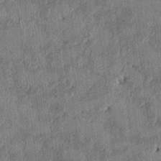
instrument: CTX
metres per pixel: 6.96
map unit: HNhu
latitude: 0.8569
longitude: -6.2711
